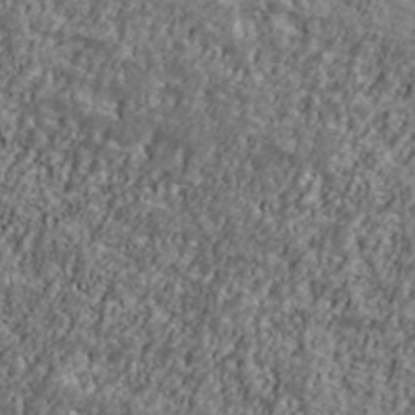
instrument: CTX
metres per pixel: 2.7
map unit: Ave
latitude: 42.0444
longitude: -111.4238
